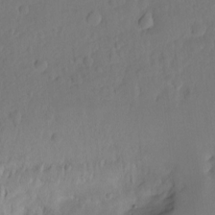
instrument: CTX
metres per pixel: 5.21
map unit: Hto
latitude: -7.4076
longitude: -46.8569
